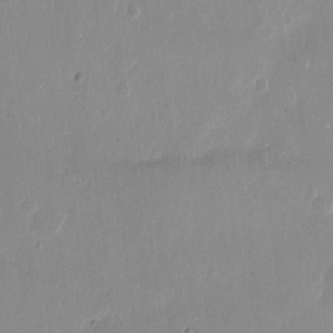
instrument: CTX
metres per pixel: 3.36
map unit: Nhu
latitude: -10.9542
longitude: -37.0648
